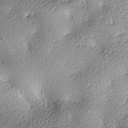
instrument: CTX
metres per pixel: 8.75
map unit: lAa
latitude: -10.1228
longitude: -125.1403
